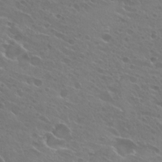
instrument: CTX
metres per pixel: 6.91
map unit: Hto
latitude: 24.9891
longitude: -38.0444
